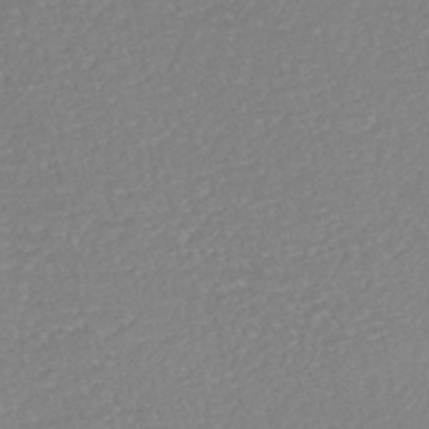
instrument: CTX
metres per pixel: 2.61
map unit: HNhu
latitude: -46.7085
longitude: 105.8611
